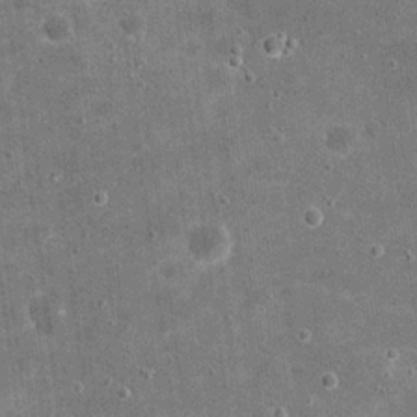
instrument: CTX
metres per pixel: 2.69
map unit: eHh
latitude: 20.5357
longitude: -65.8394
